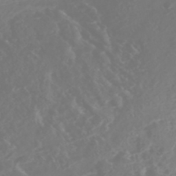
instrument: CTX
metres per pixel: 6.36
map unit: Nhe
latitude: -47.1998
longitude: -171.3293
